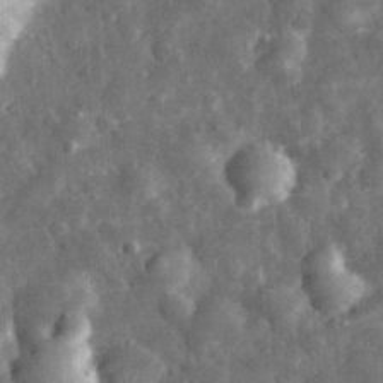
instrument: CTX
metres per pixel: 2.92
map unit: eHh
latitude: 32.0255
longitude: -71.4237
